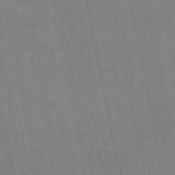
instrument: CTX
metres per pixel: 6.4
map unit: eHb
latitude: -50.1606
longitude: 69.3509
